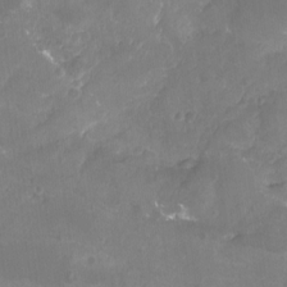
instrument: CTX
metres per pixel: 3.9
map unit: Nhu
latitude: -15.4644
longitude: -58.2900
